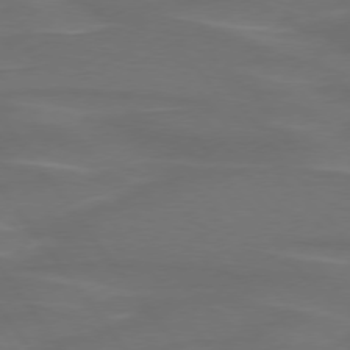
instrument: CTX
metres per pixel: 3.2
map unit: lApd
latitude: 75.1025
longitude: -79.4427
